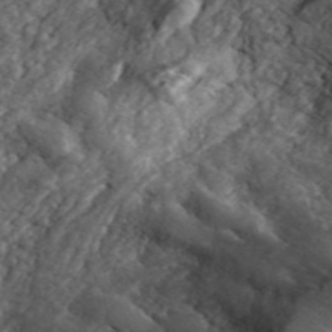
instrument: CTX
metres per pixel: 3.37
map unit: ANa
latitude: 45.4426
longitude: 29.7289
